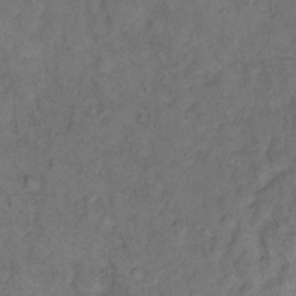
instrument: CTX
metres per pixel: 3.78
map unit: eHh
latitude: 12.3467
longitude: -63.1592
